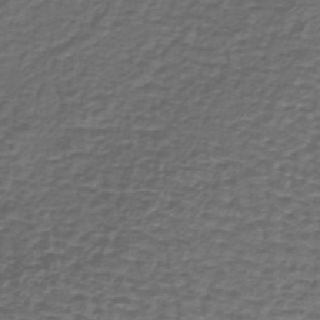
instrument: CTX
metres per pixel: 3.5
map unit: lHb
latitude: -39.0298
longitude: 62.3117
